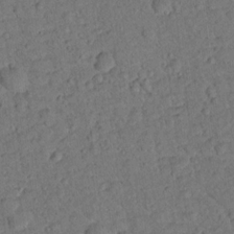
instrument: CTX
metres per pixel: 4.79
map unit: lHvf
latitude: 13.8206
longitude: 178.2739
